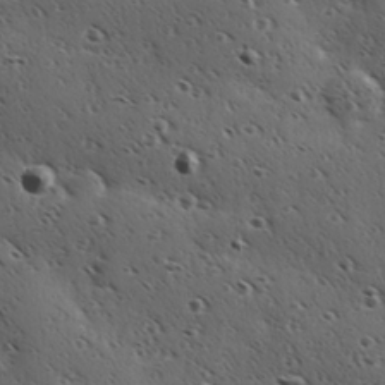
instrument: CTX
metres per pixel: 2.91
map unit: Hve
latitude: 23.8583
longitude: -96.6679
